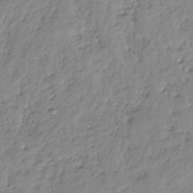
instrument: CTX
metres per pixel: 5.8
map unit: HNhu
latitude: -36.9730
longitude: 32.5952
